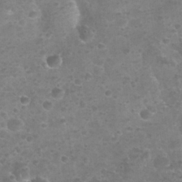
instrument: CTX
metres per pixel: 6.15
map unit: Nhu
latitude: 25.8583
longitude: -52.3090
